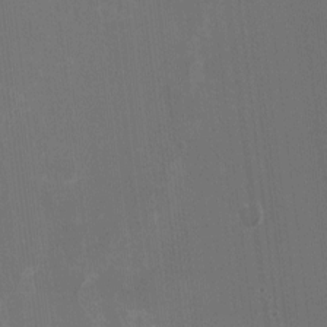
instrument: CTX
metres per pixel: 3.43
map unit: HNhu
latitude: -2.2550
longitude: -6.5168
